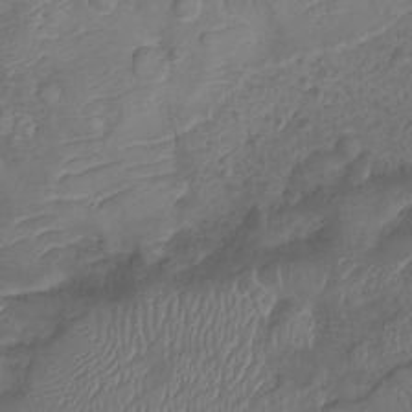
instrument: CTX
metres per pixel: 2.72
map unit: Ht
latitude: -6.2928
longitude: -21.3482
